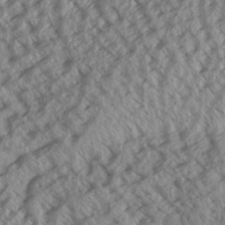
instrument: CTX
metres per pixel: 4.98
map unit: Aa
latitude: 27.2348
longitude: -133.8961
